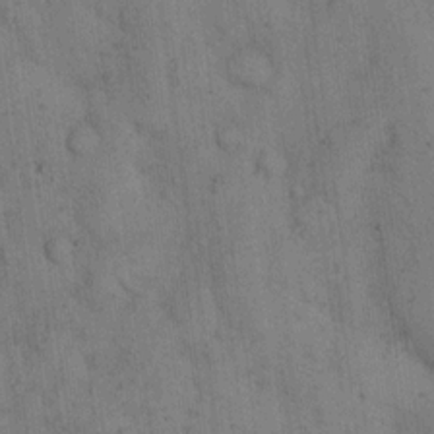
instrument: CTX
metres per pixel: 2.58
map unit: eHh
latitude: 15.6316
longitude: -63.2159
